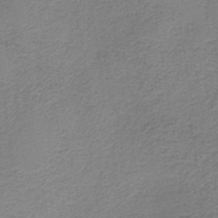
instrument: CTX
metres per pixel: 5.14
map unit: HNb
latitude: -42.7841
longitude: 49.1998
